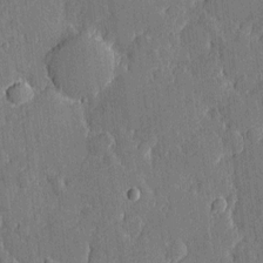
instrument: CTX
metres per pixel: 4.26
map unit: eHh
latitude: 3.9339
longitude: -71.5938
